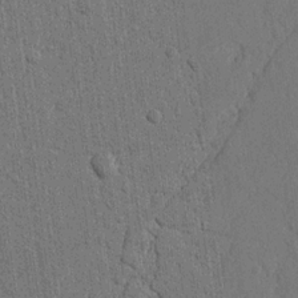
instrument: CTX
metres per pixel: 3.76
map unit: Nhu
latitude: 20.1956
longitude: -75.8961
